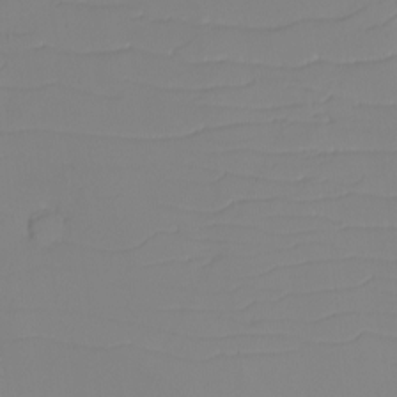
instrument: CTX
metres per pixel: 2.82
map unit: eHh
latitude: -6.2928
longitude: -80.2145
